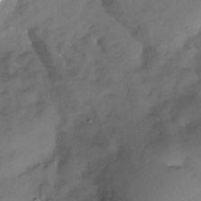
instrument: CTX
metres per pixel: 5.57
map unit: Nhu
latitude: -28.0472
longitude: -71.5749
